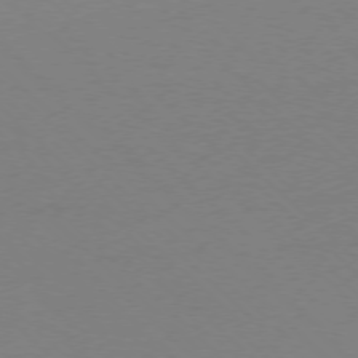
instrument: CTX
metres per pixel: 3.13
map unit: Ap
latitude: -77.3699
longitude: -70.1767
